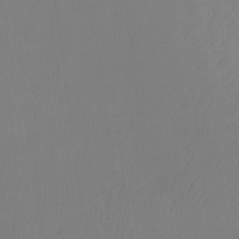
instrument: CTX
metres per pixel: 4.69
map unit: Ht
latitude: -8.1984
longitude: -31.6883
